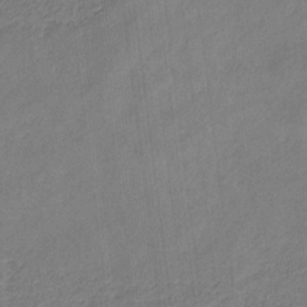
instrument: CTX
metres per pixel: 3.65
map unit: eHb
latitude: -30.2550
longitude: 66.0850
